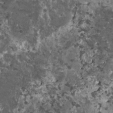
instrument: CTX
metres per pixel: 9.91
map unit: HNhu
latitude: 3.1214
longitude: 5.5588
